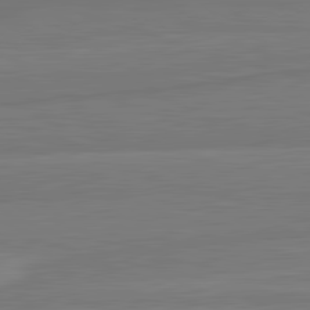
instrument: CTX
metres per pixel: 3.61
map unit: lApd
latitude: 82.0633
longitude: -173.3103
